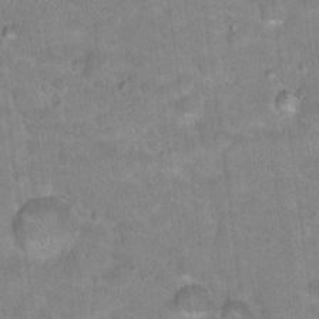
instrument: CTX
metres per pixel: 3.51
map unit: Hto
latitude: 18.1766
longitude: -35.3481
